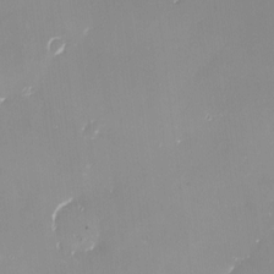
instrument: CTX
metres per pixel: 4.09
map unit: eHh
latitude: -4.3117
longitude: 20.0283
